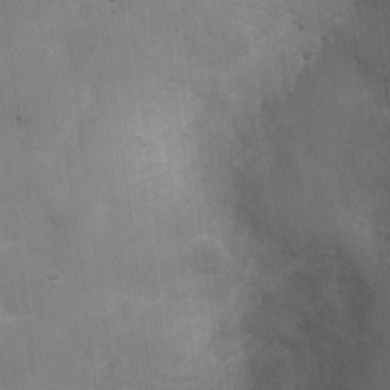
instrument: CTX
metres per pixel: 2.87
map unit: Nhu
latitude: 2.8380
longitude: -16.7057
